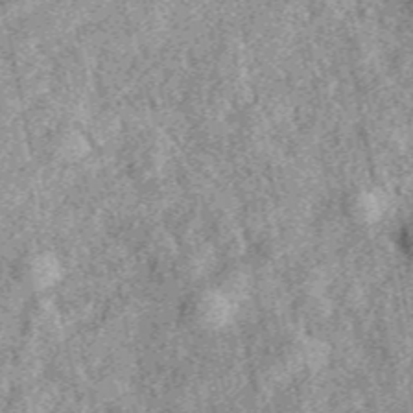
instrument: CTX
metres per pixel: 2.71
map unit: eAb
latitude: 39.5560
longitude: 109.6722
